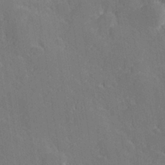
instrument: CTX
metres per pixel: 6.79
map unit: lHvf
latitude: 27.3860
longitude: 143.7288
